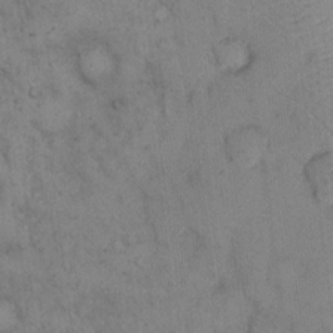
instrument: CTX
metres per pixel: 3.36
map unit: eHh
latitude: 13.4804
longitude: -62.9514
